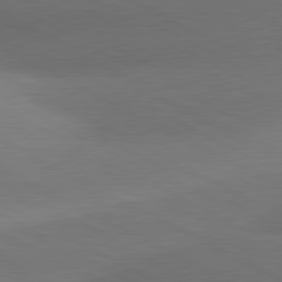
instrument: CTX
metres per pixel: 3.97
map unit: lApd
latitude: 80.8947
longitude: 129.3888
